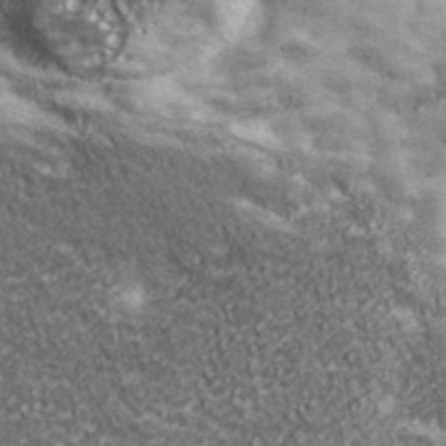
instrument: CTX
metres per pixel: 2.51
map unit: eHh
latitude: 43.2159
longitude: -88.7247
